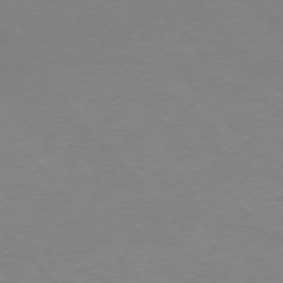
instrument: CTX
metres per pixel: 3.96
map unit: Ap
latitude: -76.4440
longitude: -87.9906
